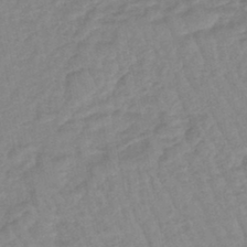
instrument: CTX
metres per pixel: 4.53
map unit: eHb
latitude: -44.7841
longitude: 80.6897
